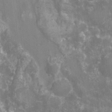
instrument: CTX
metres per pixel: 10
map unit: Ht
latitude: -10.4629
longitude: -23.4615
